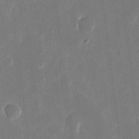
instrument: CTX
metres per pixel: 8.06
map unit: eHh
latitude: 9.8206
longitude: -69.3860
